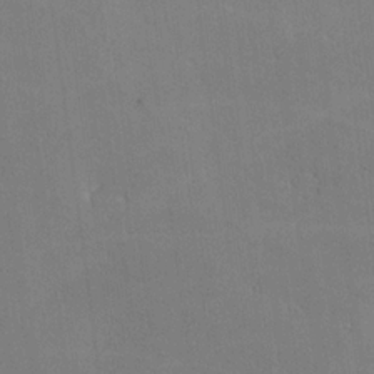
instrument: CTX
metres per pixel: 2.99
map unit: lHvf
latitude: -11.2754
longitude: -102.2900
